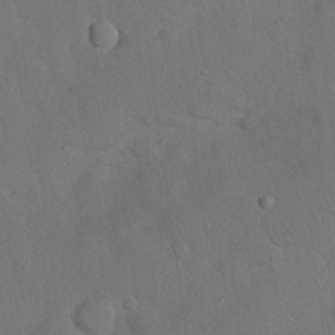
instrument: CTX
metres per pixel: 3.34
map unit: Nhu
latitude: 27.5560
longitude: -70.3845
